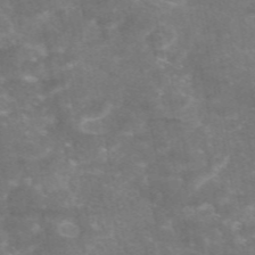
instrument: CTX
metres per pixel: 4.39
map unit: eAb
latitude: 47.4049
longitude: 120.2739
